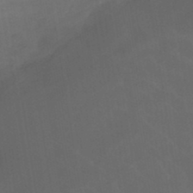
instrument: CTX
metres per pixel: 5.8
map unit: eHb
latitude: -47.9556
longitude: 85.2376
